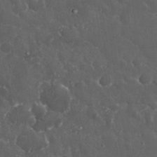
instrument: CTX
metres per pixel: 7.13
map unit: eHh
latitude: 33.1403
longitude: -62.0633
